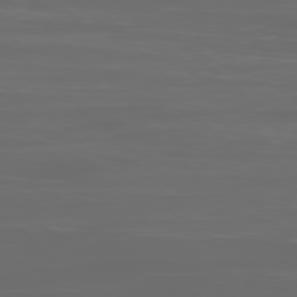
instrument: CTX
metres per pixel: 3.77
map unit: Ap
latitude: -77.6344
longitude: -62.7436
